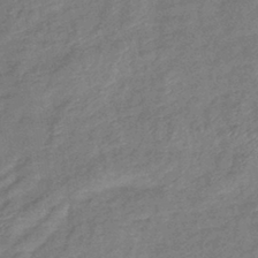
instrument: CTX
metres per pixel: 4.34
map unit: eHb
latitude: -41.1620
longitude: 80.7841
